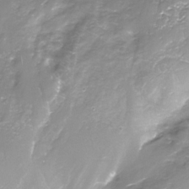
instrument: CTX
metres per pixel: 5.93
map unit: Nhe
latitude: -32.3684
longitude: -93.1214
